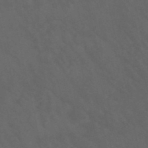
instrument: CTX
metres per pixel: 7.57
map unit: lHb
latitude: -47.5777
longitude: 70.3873
